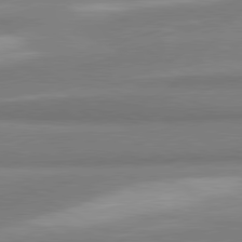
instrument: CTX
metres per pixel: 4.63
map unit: lApd
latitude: 80.2711
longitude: 177.7667
